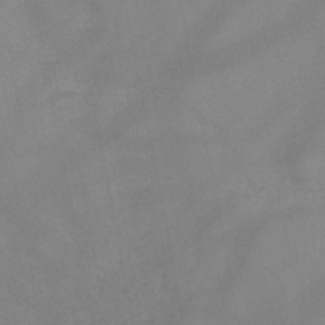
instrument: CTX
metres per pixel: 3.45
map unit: HNb
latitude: -49.1431
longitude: -40.6301
